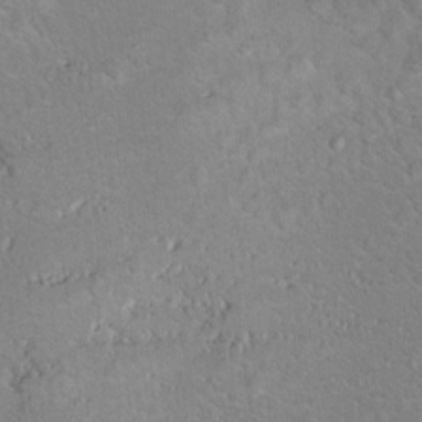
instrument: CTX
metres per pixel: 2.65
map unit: Hto
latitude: 8.3656
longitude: -30.1767
